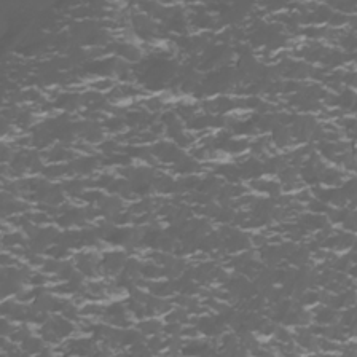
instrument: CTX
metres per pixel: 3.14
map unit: Htu
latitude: -5.1998
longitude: -88.5924
